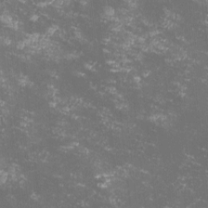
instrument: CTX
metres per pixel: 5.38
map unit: lHvf
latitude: -13.0109
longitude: -99.4804
